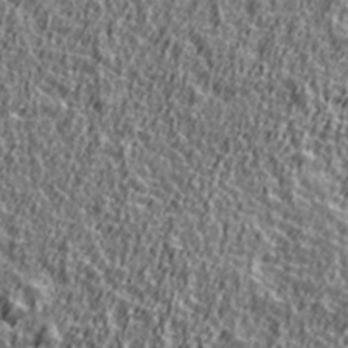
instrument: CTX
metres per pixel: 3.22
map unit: Ave
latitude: 41.8205
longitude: -112.4601
